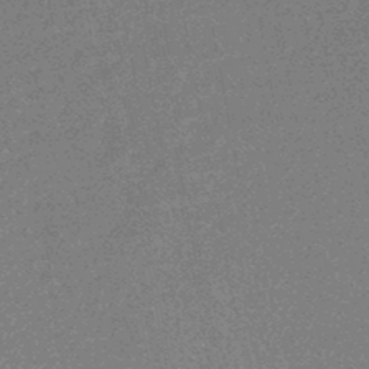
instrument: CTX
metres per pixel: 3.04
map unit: HNhu
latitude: -46.2928
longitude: 99.8422
